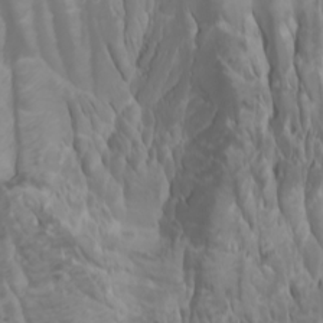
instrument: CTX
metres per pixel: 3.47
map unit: Htu
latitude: -0.8219
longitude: -77.1781
